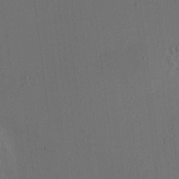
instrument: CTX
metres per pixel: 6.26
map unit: HNhu
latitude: 7.3860
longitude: 16.3496
